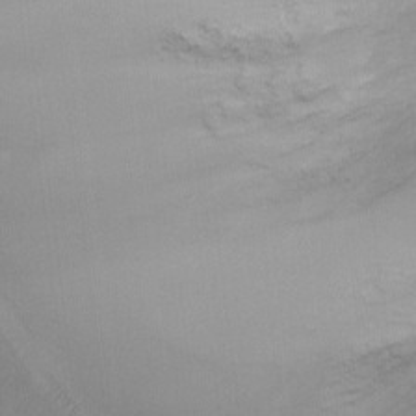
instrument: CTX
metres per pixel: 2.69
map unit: Ht
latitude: -6.8408
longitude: -19.8772
